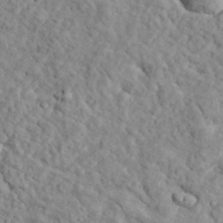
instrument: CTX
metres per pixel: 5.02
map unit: lHvf
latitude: 35.3103
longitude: -86.2900
